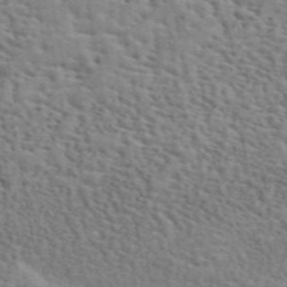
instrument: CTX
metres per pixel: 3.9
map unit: ANa
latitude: 49.7639
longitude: -80.4223
